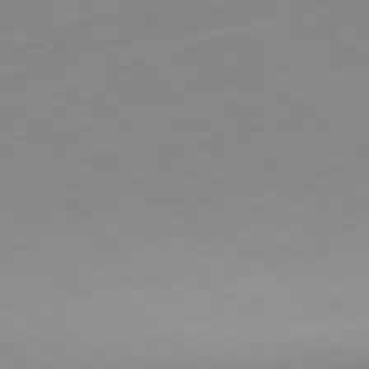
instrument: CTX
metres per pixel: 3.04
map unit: Ap
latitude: -80.2929
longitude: -62.1578
